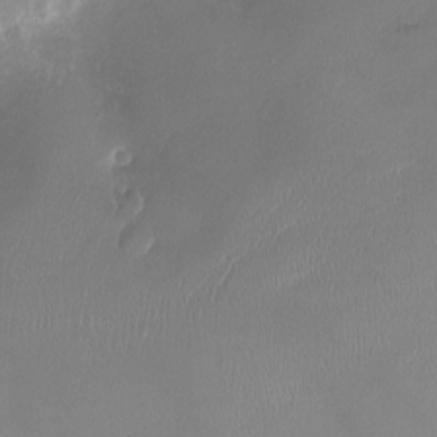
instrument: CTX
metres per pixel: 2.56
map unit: Ht
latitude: -9.9556
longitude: -20.9703
